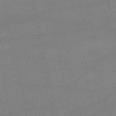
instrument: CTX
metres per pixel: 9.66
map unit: lHb
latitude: -46.7841
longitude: 69.9745
